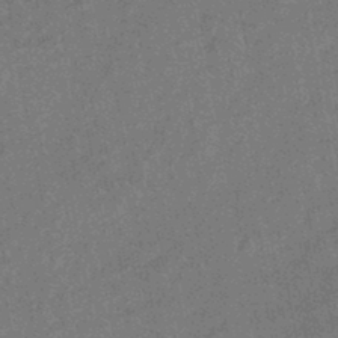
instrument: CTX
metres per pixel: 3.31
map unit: HNb
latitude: -44.7463
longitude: -36.7624
